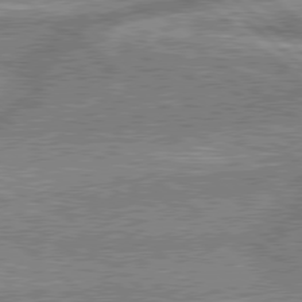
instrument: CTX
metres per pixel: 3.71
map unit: lApd
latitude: 79.0270
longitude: -157.6127
